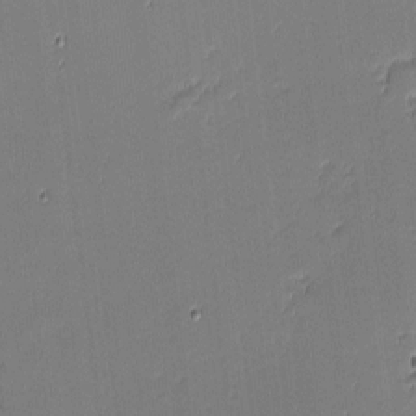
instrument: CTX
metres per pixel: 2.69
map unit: eHh
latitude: -3.6721
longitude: -81.5560
